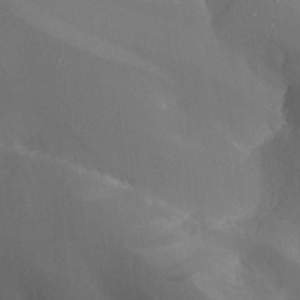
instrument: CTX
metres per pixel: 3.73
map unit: Aa
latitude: 27.0270
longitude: -132.7057
